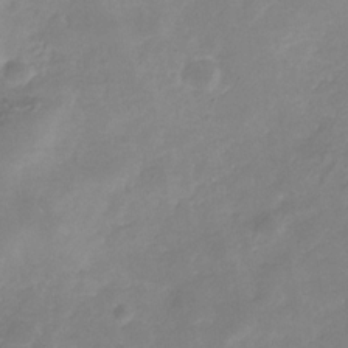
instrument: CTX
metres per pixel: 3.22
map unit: Hve
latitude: -31.2187
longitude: 89.5588
